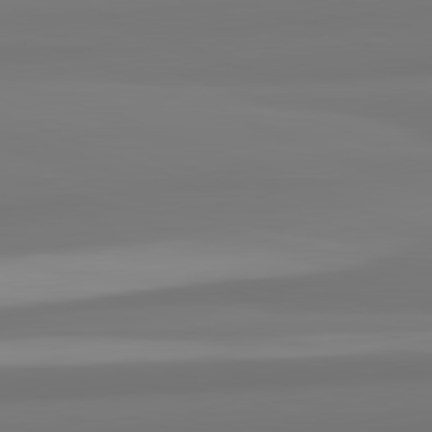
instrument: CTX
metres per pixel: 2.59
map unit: lApd
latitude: 82.3467
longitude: 175.2942
